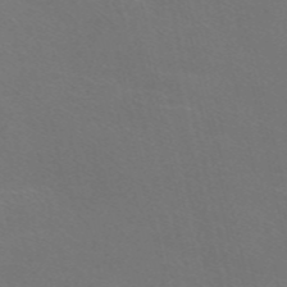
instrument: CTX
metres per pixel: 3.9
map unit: Nve
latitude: -56.2739
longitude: 52.5951
